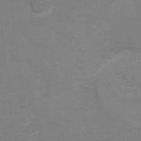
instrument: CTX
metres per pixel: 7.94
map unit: Ht
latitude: 1.3292
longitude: -32.9514
